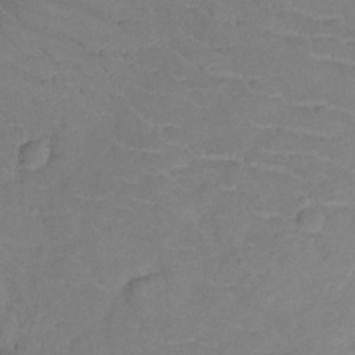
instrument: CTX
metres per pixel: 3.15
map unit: Nhu
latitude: -11.8234
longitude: -22.9892
